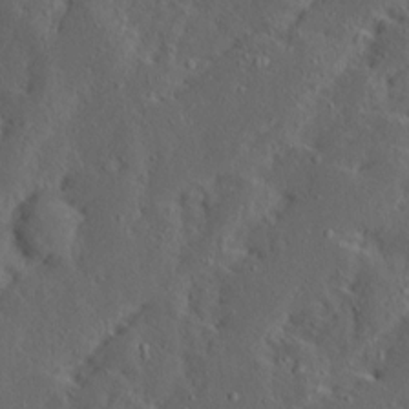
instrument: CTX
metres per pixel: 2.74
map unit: Ave
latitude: 13.7261
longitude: -136.6113
